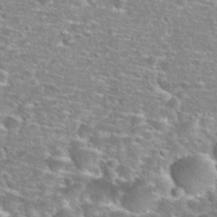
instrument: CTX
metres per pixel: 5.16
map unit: Nhu
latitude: 29.1970
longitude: -48.4223
